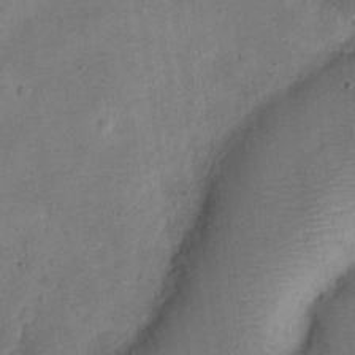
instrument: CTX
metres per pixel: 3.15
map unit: Nve
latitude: -25.3132
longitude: 105.8422
